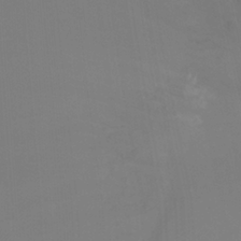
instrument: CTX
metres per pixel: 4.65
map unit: Nhu
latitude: -11.5210
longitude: -65.3293
